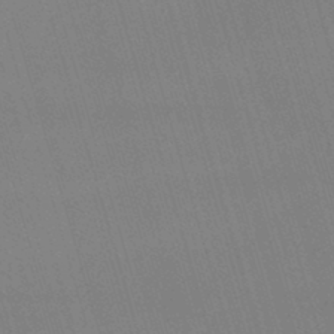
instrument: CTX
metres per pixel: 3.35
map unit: lHb
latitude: -44.3306
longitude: 77.3321
